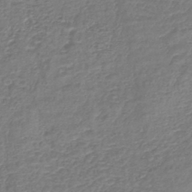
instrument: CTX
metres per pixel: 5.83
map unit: lHb
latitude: -42.7085
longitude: 78.9352
